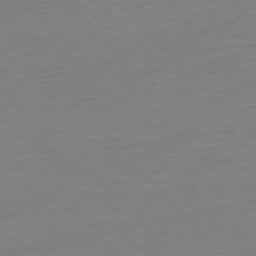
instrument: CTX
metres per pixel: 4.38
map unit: Ap
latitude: -76.7463
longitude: -92.4601
